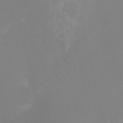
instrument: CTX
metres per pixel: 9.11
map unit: HNhu
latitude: -27.0297
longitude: 74.0472
